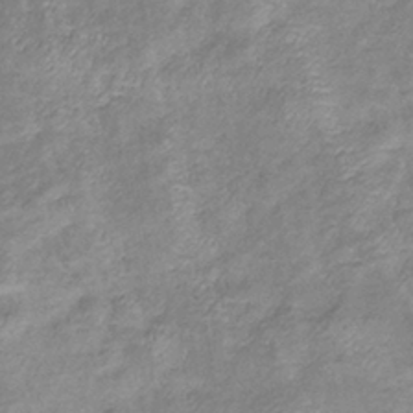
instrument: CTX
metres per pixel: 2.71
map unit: eHb
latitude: -37.8044
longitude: 76.0283
